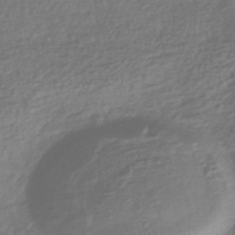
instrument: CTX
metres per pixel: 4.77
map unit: HNhu
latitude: -42.8974
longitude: 99.5021
